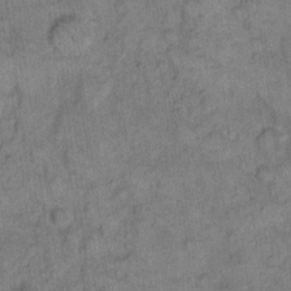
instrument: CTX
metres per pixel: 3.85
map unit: eHh
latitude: 11.6883
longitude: -64.0255
